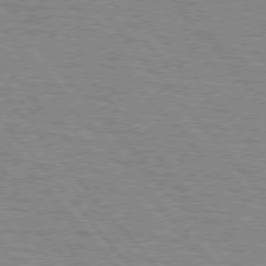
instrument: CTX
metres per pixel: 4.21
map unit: lApd
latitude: 75.6694
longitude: -75.2537
